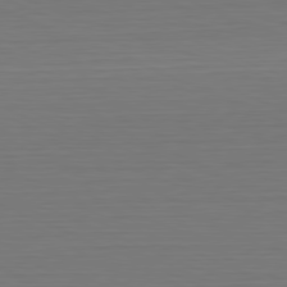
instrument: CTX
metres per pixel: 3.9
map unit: Hpe
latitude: -81.7478
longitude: 6.1794
